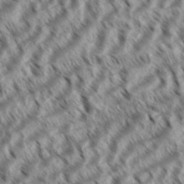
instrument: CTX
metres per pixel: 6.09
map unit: eHh
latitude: 35.7260
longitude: -138.4601
